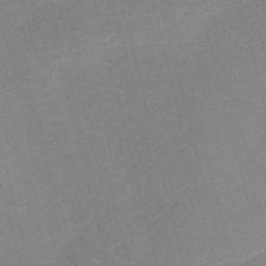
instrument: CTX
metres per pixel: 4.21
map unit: Nve
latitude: -57.4265
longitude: 57.9367
